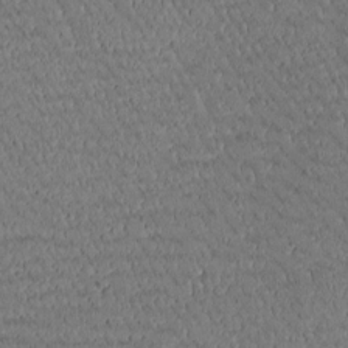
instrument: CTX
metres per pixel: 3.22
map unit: Htu
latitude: -3.0108
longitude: 176.3684
